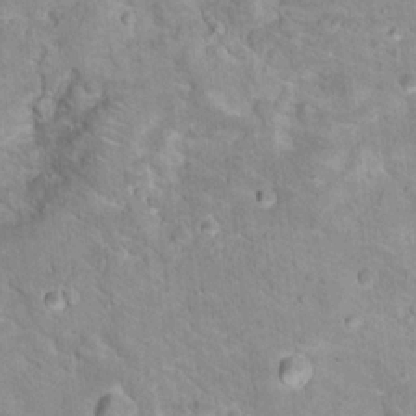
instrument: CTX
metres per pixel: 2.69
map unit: Hto
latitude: 17.1403
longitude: -35.8394
